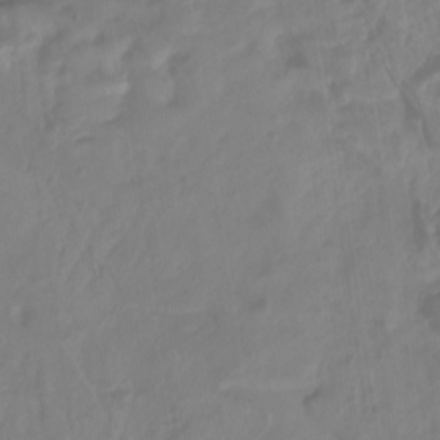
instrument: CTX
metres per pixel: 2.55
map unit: Nhu
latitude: -14.0661
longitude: -63.3671
